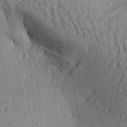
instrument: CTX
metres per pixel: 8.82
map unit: Aa
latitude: 26.6302
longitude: -134.7624
